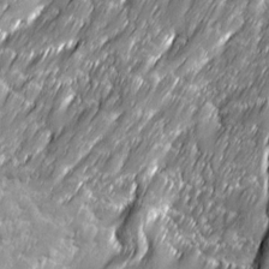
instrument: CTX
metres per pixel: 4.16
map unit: Ave
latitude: 16.4034
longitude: -135.5560
